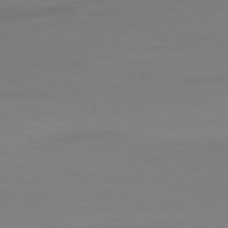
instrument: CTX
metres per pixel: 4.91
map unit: Ap
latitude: -78.1039
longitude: -70.2522
